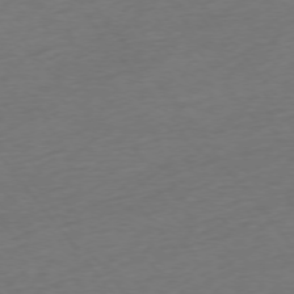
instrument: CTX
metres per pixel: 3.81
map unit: Ap
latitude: -75.1243
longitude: -70.8947
